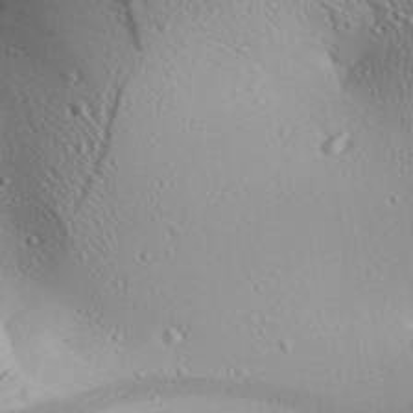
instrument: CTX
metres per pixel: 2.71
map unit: Aa
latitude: 30.1956
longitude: -138.4034
